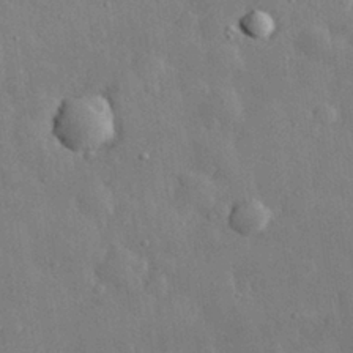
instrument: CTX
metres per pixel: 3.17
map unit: eHh
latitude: 29.0080
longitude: -79.1214
